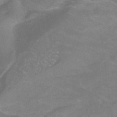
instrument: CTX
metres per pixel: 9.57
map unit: ANa
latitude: -37.2565
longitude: 95.7855
